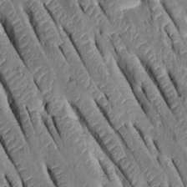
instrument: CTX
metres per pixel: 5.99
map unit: Htu
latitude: -0.2362
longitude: 148.1795
